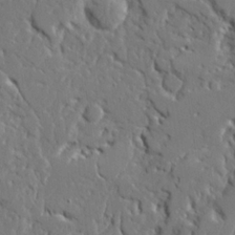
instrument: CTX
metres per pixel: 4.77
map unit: Ave
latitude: 23.5182
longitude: -129.8961
